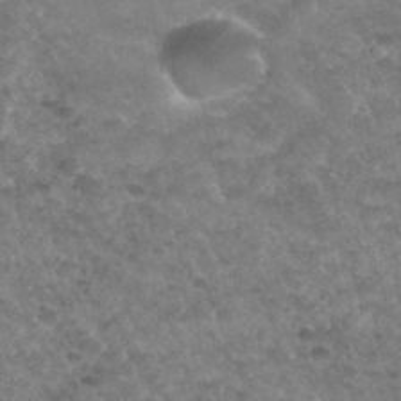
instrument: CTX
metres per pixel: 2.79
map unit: Hto
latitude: 33.9906
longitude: -49.5938
